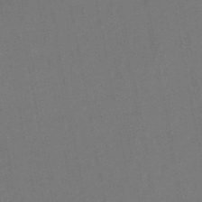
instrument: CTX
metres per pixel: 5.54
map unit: eHb
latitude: -49.7289
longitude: 73.5966
